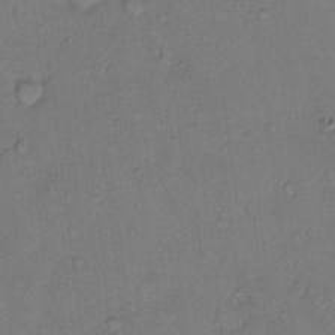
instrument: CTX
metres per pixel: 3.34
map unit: Hto
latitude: 8.7246
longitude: -61.9906
